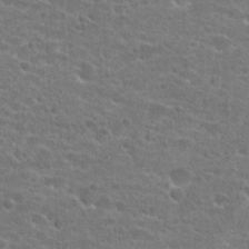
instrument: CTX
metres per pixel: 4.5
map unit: Hto
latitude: 22.5357
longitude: -43.9150
